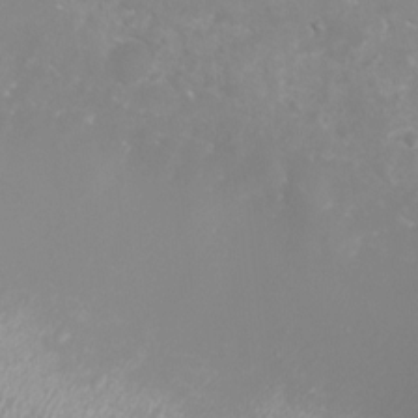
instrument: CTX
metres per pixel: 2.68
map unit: eHh
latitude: -7.3320
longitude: -77.2159
